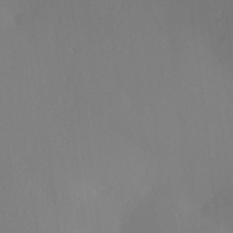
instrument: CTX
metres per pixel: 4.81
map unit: Hve
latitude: 13.2348
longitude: -91.0270
